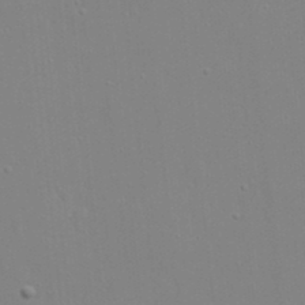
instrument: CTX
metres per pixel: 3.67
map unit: eHh
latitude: 20.1011
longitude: -72.8380
